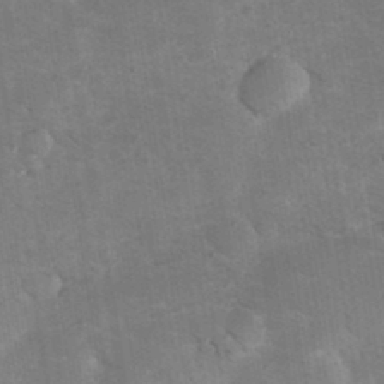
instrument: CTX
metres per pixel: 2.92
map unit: eHh
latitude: 36.1200
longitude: -67.8583
